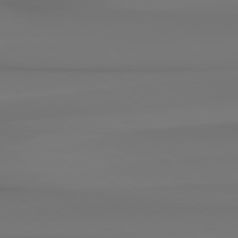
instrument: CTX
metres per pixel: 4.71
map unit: Hpe
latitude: 78.8758
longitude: -137.1970
